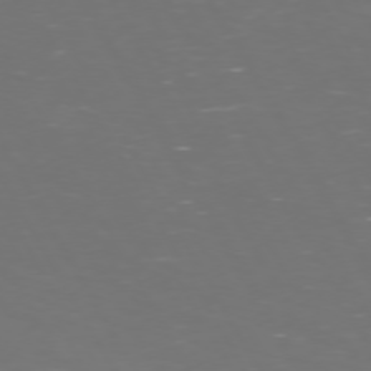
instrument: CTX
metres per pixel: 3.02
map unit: Hpe
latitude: 72.1011
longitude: -126.1578
